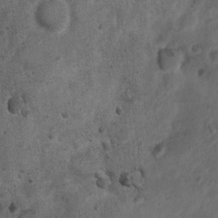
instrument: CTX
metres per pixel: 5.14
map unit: Nhu
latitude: 6.5546
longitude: -22.6301
